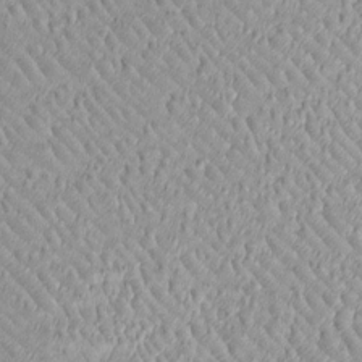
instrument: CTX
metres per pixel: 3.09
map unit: Htu
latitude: -6.0661
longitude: 157.8233
